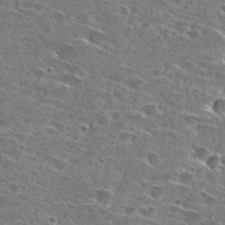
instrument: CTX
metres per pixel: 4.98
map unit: Hto
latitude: 28.0444
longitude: -46.3468
